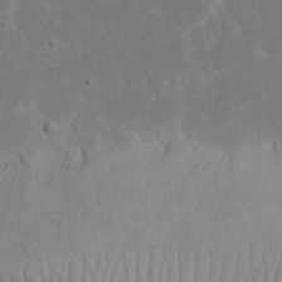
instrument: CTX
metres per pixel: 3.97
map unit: eHh
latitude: 17.4426
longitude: -71.9906
